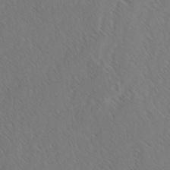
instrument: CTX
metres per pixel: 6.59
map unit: lAvf
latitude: -2.9919
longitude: -113.8205
